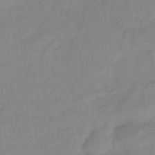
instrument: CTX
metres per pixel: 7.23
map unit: eHb
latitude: -43.2375
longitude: 84.9352
